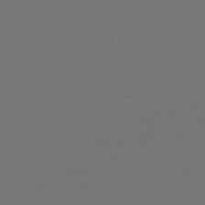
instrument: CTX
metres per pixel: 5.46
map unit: HNb
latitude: -47.4643
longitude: -44.1578
